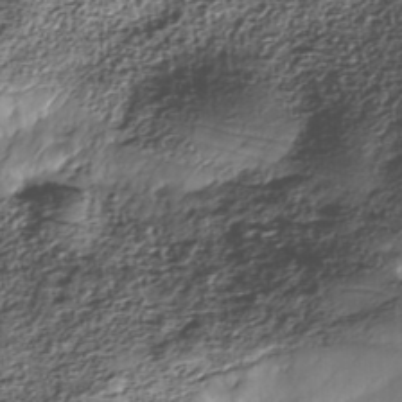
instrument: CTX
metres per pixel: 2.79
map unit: Nhe
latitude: -38.3118
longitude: -148.1200
